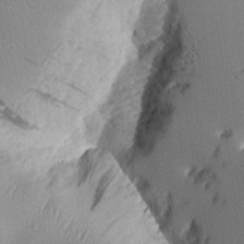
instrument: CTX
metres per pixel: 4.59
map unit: Aa
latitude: 11.0648
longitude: -127.8206
